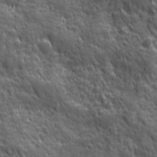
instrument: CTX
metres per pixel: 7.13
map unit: Ave
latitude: 19.3292
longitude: -133.0270
